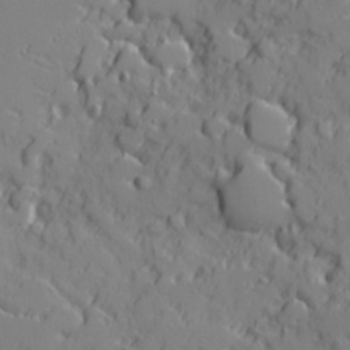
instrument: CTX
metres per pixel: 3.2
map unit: Ave
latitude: 11.3860
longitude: -101.4049
